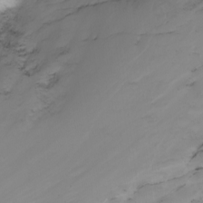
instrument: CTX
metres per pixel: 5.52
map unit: Nhu
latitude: -6.4440
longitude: -67.4615
